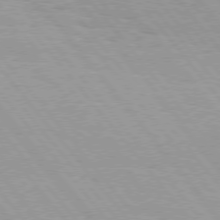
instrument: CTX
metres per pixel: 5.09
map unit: Hpe
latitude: 76.1955
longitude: -152.8947
